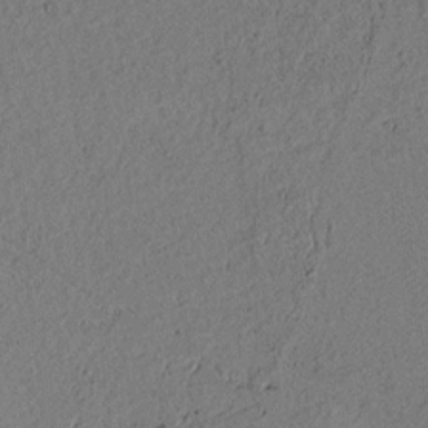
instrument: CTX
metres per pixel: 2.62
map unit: lAvf
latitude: 7.4993
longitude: 164.3307
